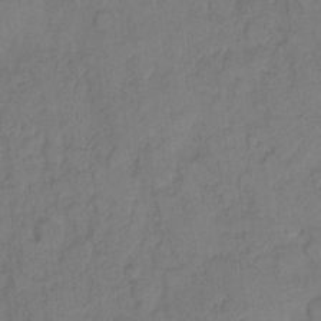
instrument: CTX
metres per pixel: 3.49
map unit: eHh
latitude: 8.3090
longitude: -64.1200
